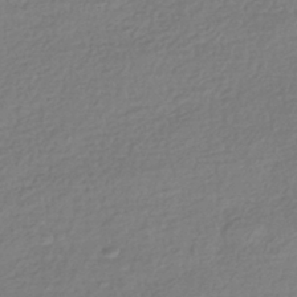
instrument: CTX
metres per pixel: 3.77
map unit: HNhu
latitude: -43.1998
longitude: 98.0094
